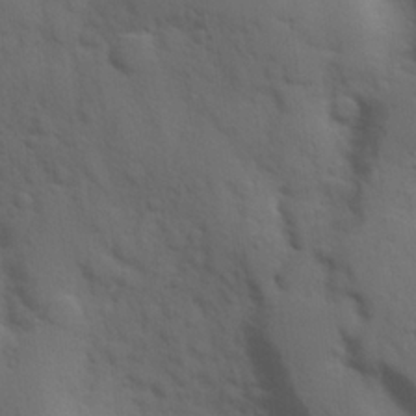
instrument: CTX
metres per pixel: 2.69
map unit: Hve
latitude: 24.7246
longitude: 148.1606
